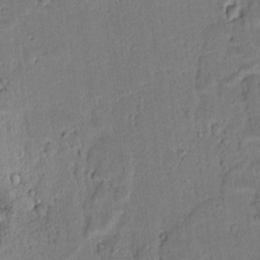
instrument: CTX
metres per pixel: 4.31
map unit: lAvf
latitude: 8.6869
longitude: 164.9164
